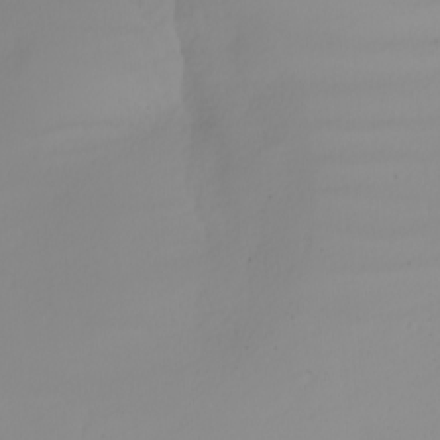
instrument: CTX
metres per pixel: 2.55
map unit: Nhu
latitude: -5.8611
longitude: -94.1389
